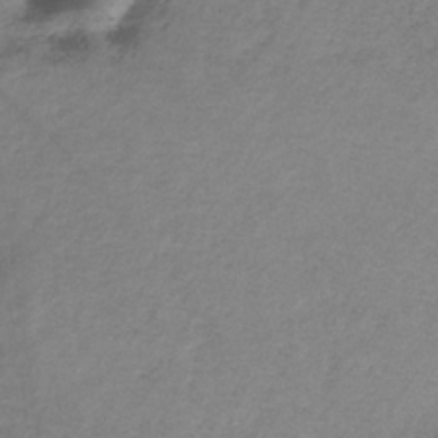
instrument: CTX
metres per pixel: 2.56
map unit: HNb
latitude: -33.5777
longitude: 56.6329
